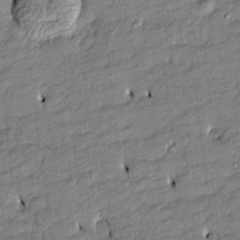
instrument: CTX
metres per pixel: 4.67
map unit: Htu
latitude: -8.7085
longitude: 177.1431
